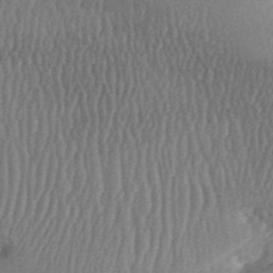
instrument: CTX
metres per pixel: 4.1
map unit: Aa
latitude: 31.5938
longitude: -142.1767
